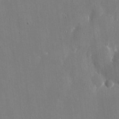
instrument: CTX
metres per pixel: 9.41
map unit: eHh
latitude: 10.1011
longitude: -69.8395
